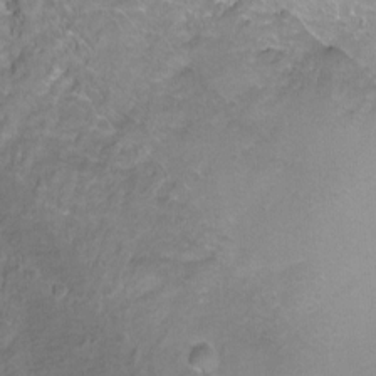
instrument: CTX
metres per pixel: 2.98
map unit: Ht
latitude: -5.7477
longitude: -35.1592
